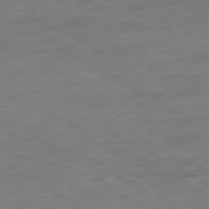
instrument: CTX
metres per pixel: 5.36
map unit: Ap
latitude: -80.4062
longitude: -102.7057
